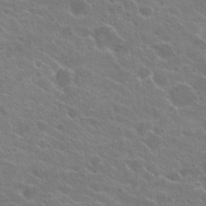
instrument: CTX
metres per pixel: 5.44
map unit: Hto
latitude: 22.5357
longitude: -38.8569
